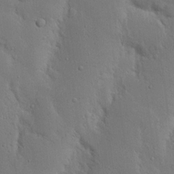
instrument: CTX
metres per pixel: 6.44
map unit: Nhu
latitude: 19.4237
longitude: -75.3104
